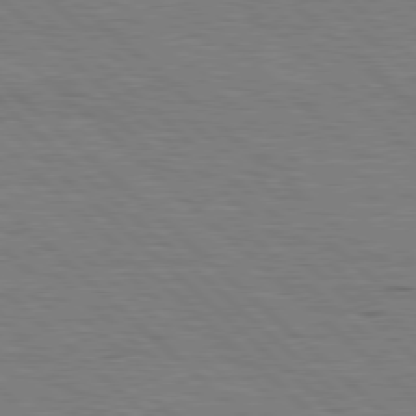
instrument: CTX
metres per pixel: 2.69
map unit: lApd
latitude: 78.4223
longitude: -48.8002
